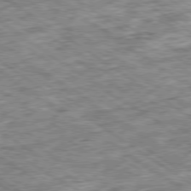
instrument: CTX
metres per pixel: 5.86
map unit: Ap
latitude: -79.8044
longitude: -75.6505
